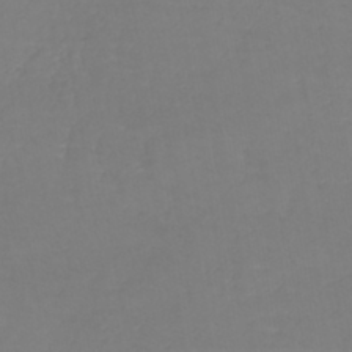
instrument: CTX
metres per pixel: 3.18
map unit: lHb
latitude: -40.9919
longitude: 65.8234
